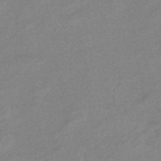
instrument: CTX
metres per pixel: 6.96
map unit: eHb
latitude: -41.1620
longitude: 82.5007
